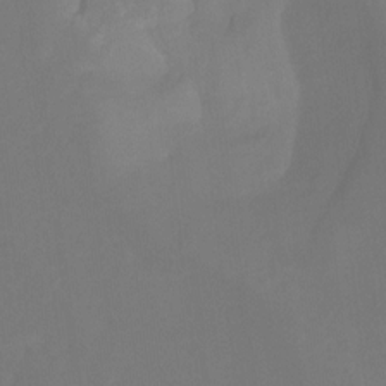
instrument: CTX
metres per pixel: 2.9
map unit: Ht
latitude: -14.9353
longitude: -56.2522
